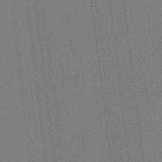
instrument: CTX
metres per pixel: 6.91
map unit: Ht
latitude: -15.8990
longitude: -45.8205
